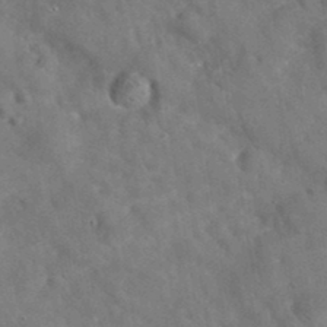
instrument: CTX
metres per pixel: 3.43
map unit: eAb
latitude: 34.3278
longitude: 110.5006
